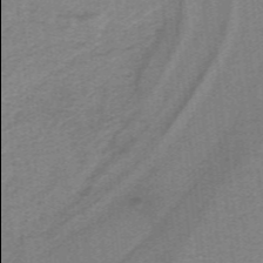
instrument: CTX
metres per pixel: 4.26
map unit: lHb
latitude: -40.4629
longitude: 54.0094
